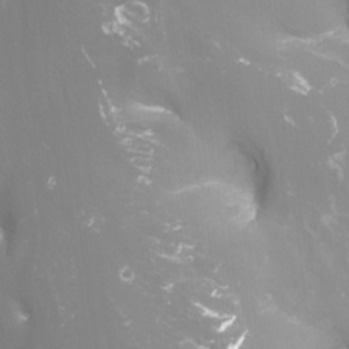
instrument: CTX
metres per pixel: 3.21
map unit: Nhu
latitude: -10.5763
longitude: -75.2726
